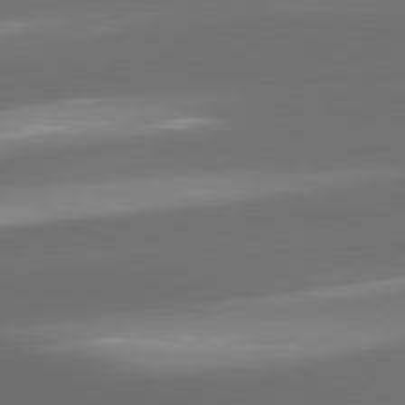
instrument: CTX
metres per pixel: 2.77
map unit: lApd
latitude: 80.6113
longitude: -145.9339
